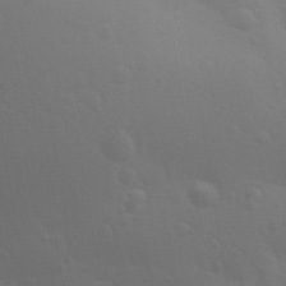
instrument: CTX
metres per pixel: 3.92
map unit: Aa
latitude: 29.0647
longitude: -131.9151
